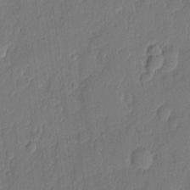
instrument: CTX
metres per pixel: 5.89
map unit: eHh
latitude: 6.4979
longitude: -74.0444
